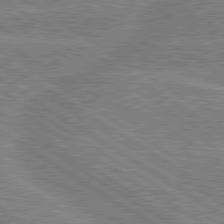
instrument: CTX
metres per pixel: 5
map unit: lApd
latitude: 79.3482
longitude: -131.2915
